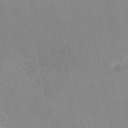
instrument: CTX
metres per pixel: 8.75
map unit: eAb
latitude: 46.0633
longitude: 115.9745
